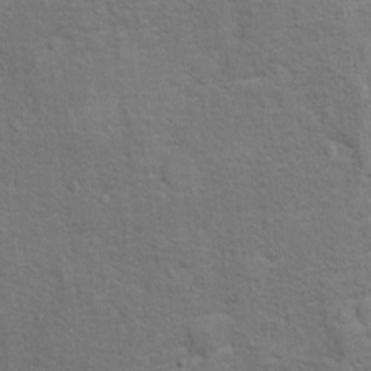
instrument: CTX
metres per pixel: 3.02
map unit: Ht
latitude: 11.0648
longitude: -39.4615
